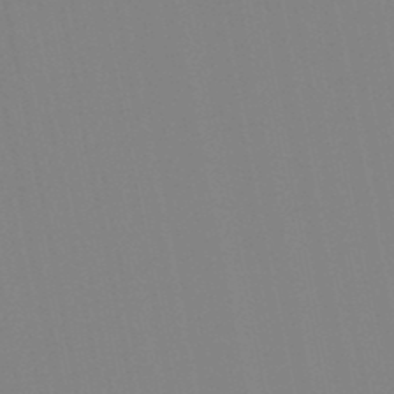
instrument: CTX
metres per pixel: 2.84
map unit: lHb
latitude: -48.5196
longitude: 70.1417
